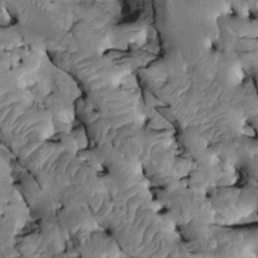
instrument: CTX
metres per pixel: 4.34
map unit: Htu
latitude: -1.2187
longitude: 148.4818
